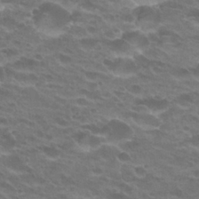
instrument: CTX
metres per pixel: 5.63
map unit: Hto
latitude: 25.7827
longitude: -29.8205
